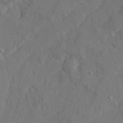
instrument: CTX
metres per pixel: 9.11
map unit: Ave
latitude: 22.3089
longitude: -130.6113
